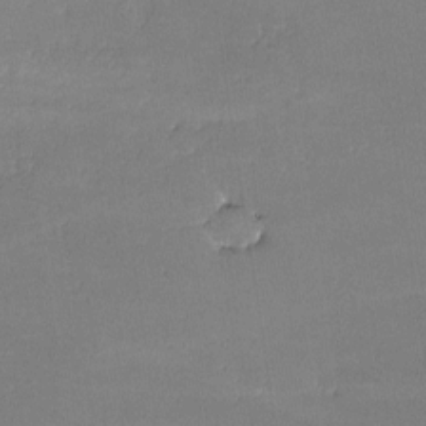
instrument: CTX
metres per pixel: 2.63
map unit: lHvf
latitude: -9.3887
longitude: -101.8206
